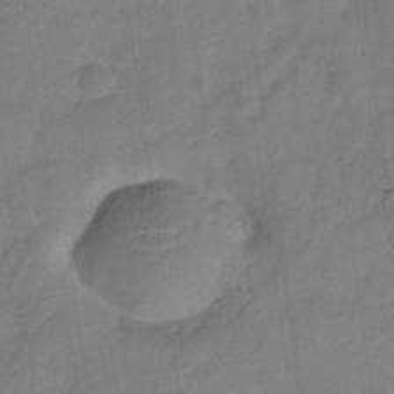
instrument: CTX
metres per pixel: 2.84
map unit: Hve
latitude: -32.9164
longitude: 92.7652
